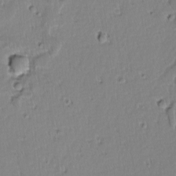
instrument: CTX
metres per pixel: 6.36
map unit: lAvf
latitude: -9.5399
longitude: -119.7449
